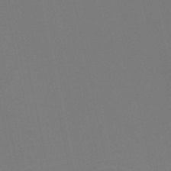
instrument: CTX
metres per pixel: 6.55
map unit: HNb
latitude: -52.2928
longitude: -48.1956
